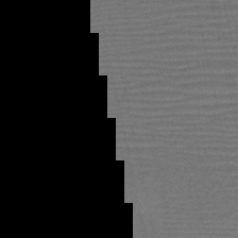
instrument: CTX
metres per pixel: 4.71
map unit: HNb
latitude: -47.5210
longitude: -41.5938
